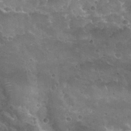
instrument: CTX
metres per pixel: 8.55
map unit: Nhu
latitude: 30.9136
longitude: -54.4601
